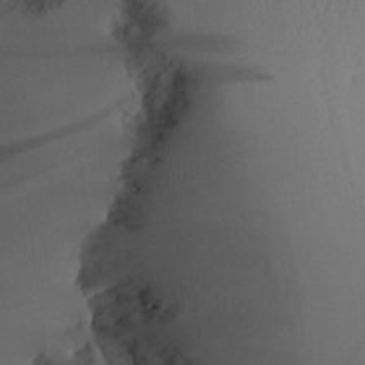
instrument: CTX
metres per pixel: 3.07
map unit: Aa
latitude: 26.4412
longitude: -133.4804
